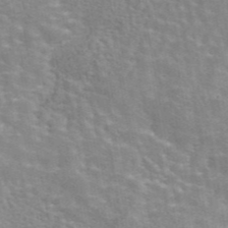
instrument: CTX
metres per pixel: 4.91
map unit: eAb
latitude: 44.1955
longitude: 107.8801
